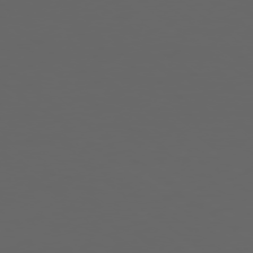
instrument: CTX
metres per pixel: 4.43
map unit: Ap
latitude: -77.6533
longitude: -75.9150
